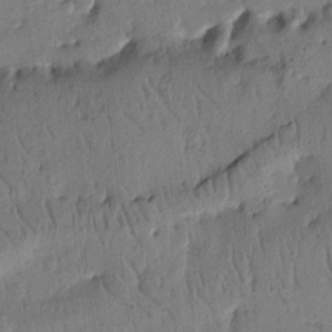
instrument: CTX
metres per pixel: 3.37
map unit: Ht
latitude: 10.1389
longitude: -76.5545
